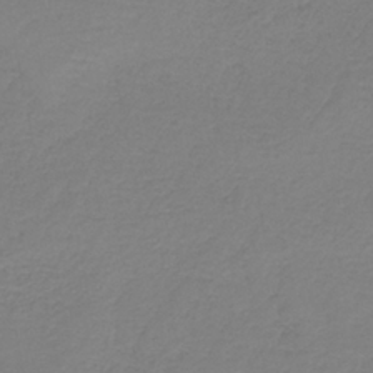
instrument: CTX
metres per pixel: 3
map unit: HNb
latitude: -34.6518
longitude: 53.8611
